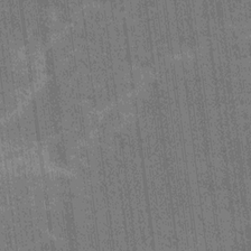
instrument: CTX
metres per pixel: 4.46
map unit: Ave
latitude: 15.5560
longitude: -138.4034
